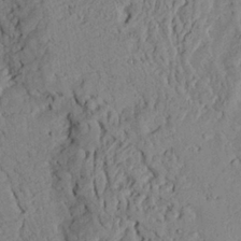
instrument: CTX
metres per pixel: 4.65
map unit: Ave
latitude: 23.8583
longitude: -132.7057
